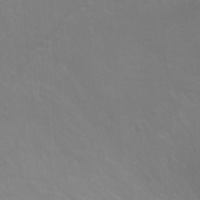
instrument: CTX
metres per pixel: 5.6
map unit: Ht
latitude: -1.8234
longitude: -32.5924
